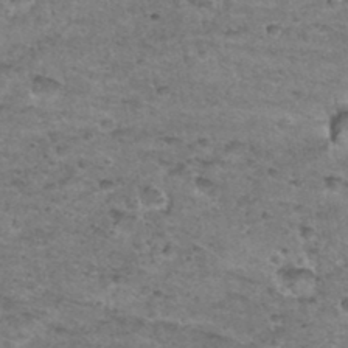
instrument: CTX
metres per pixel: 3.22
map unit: Hto
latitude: 35.3670
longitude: -48.2711
